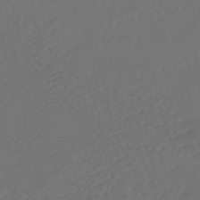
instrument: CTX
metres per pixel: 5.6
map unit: HNhu
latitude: -47.5966
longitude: 97.6155
